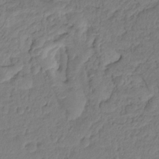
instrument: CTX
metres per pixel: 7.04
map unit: Hto
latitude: -8.0283
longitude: -44.5357
